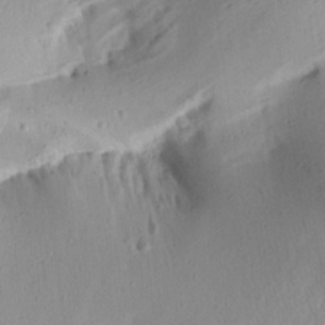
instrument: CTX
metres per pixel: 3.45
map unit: Aa
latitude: 13.1403
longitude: -141.3292
